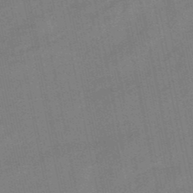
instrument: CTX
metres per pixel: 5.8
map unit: lHb
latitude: -49.7289
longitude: 80.5763
